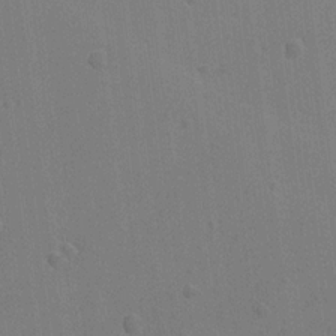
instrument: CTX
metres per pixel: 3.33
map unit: lAvf
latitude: -9.3132
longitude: -120.0255
